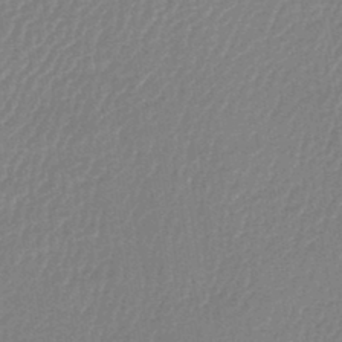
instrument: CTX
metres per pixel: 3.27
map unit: lHb
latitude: -44.1606
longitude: 64.7463
